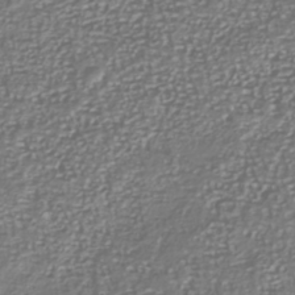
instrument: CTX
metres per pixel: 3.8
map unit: Nhu
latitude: -39.9556
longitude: -81.6316
